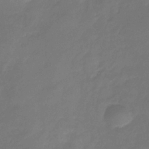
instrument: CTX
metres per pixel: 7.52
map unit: eHb
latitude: -30.7841
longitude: 72.8786
